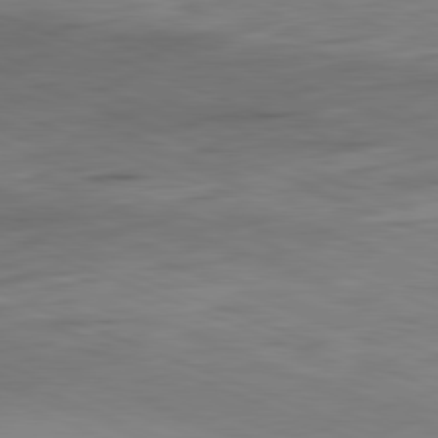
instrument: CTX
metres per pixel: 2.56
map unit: Hpe
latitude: -82.1606
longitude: 14.7086
